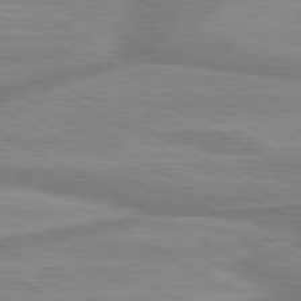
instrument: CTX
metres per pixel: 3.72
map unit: lApd
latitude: 80.4034
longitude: -173.4237
